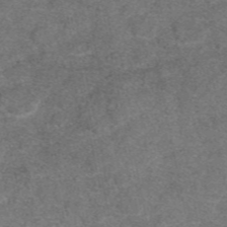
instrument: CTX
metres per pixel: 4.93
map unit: eAb
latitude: 47.7072
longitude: 105.1620
